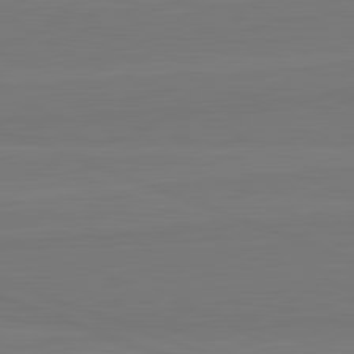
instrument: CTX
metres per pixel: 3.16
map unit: lApd
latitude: 82.3278
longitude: 165.1998
